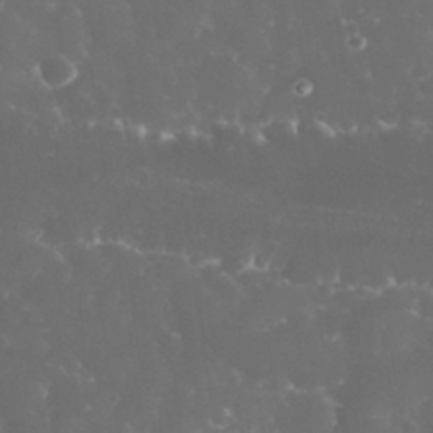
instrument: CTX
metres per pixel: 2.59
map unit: eHh
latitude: 32.7246
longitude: -63.5371
